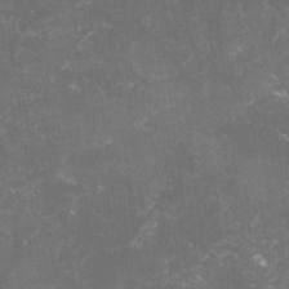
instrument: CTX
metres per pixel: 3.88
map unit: lHvf
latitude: -14.8408
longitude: -99.3103
